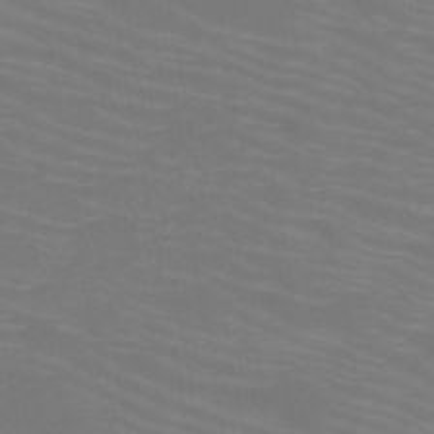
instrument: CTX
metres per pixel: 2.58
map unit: HNb
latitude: -49.8612
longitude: -50.3656
